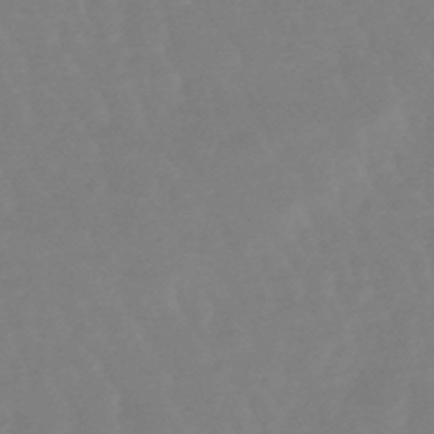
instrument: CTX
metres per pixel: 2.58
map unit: lHb
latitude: -49.0676
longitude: 77.7478
